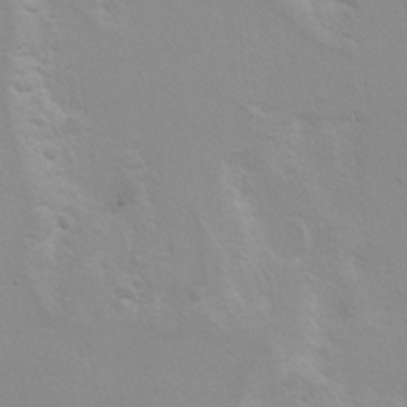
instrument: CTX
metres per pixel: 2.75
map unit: Hto
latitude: 7.8205
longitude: -31.0081
